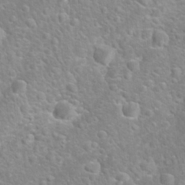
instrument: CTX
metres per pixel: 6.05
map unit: Nhu
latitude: 27.1214
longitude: -62.3468
